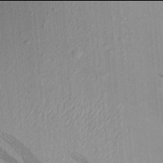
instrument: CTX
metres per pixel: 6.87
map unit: Aa
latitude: 21.9906
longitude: -144.0444
